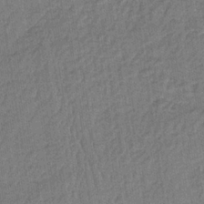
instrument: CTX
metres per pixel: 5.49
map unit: lHb
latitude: -35.4454
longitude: 65.6155
